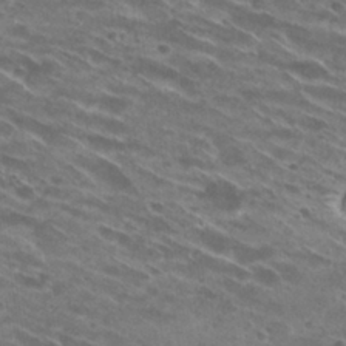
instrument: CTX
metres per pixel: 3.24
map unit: Hto
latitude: 29.6127
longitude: -45.9339
